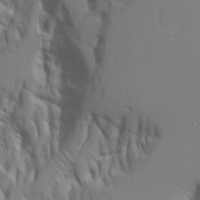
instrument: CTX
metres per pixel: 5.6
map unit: Aa
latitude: 20.5357
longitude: -124.1577
